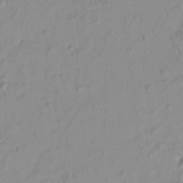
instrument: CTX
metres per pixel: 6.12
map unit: HNhu
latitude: -4.2550
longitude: 13.7100
